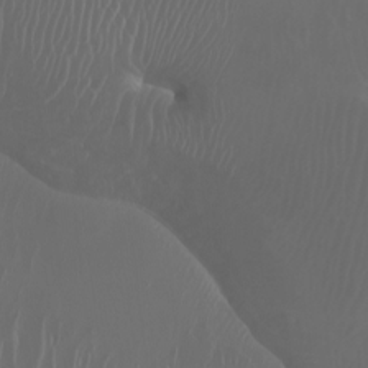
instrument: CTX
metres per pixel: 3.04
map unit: Htu
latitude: -6.8597
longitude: -70.9514
